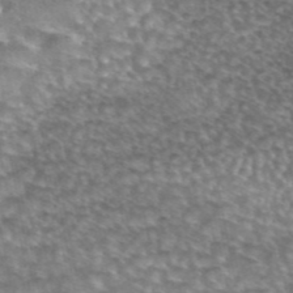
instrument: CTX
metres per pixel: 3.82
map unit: eAb
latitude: 44.7813
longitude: 104.4251
